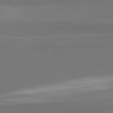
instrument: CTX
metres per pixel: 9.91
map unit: lApd
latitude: 82.4223
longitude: 150.9731
